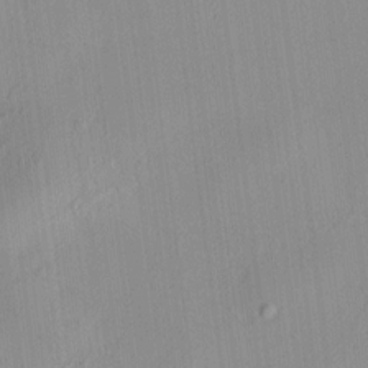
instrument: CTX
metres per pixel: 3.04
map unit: HNhu
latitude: 8.1200
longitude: 13.7667
